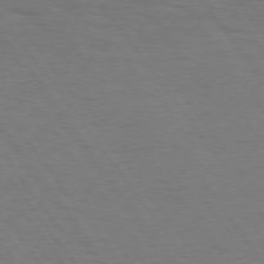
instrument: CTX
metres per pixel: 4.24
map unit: Hpe
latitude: 74.6491
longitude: -141.1403
